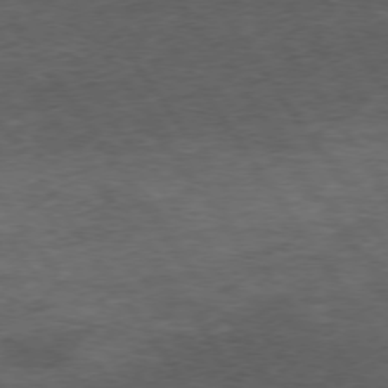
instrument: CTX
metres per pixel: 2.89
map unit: Hpe
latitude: 73.8395
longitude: -142.8569
